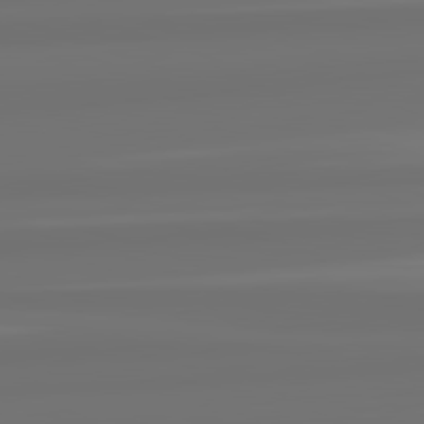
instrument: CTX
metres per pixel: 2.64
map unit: lApd
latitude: 82.4601
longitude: -177.7827
